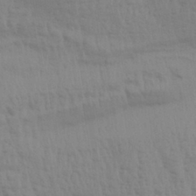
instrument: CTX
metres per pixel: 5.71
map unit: Aa
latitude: 31.1781
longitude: -135.4993
